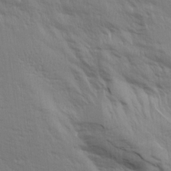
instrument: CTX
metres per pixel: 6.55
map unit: Aa
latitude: 14.7247
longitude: -147.1970
